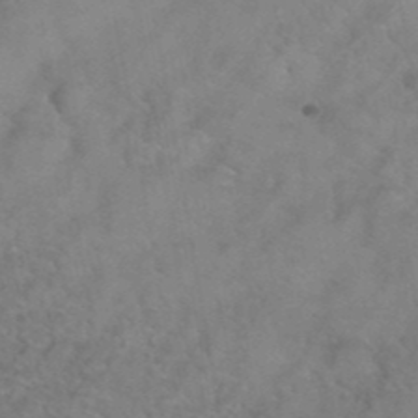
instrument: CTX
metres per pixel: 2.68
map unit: Hto
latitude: 39.7638
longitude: -42.8569
